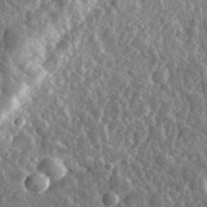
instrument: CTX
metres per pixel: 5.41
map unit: eHh
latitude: 34.8002
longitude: -79.7639
